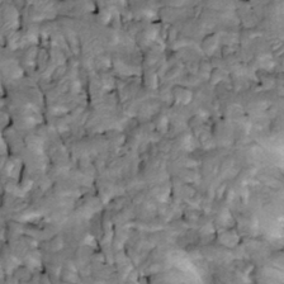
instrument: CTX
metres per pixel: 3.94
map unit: Htu
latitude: -3.7666
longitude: 150.2739
